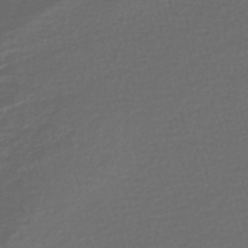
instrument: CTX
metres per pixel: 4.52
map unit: lHb
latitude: -42.5384
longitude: 69.7099
